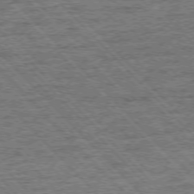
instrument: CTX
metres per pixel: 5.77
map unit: Ap
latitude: -76.3495
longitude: -92.2900
